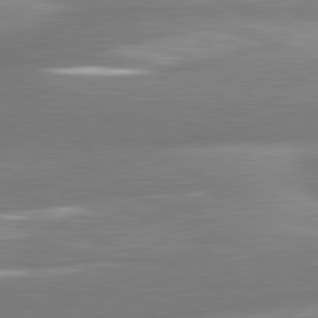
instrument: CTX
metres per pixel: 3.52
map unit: lApd
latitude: 81.2537
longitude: -159.1970
